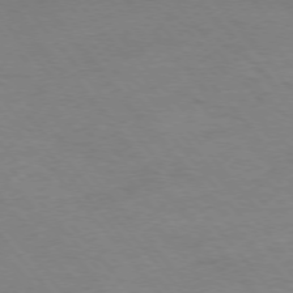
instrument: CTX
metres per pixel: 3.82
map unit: Ap
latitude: -76.6707
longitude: -88.8002
